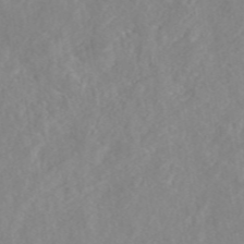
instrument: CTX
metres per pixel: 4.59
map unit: eAb
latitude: 45.5371
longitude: 127.1431
